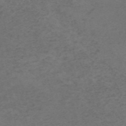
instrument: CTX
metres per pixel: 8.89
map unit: HNb
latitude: -55.4832
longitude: -46.4412
